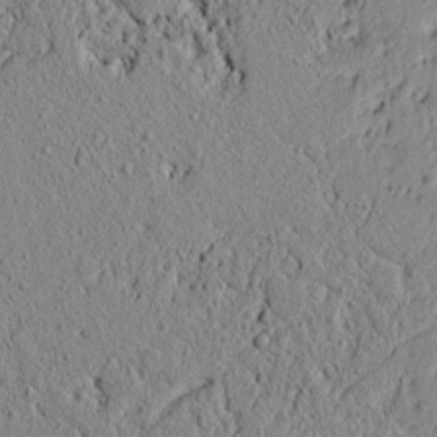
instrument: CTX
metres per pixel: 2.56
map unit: lAvf
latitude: 6.3089
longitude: 166.0661
